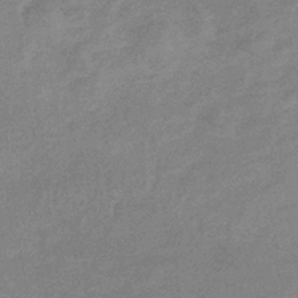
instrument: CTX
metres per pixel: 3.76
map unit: lHb
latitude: -33.3888
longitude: 69.1242
